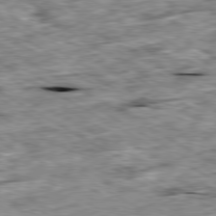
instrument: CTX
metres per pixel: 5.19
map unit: Ap
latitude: -80.5385
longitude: -90.0633
